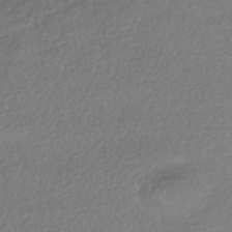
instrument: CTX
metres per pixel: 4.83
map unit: HNhu
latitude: -42.2172
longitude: 97.1809
